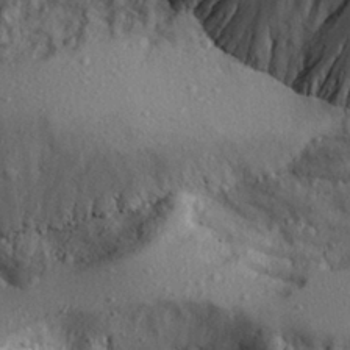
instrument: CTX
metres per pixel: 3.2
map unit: Aa
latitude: 29.6127
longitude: -133.7261
